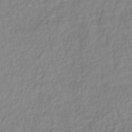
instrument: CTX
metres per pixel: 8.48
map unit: lHb
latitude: -37.4265
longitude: 70.1228
